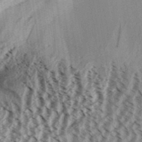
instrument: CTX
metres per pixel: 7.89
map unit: Aa
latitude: 32.3089
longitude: -137.0837
